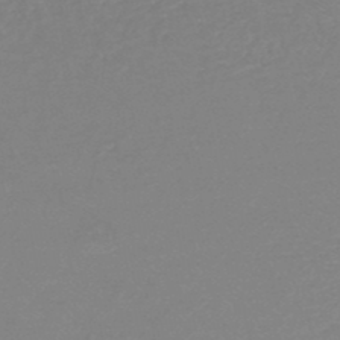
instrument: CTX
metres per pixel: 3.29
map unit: HNb
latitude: -48.9542
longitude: -44.1766
